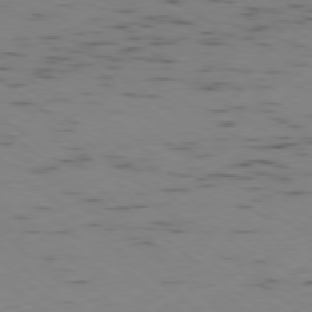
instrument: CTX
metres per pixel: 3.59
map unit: Ap
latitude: -78.5573
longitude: -73.7072
